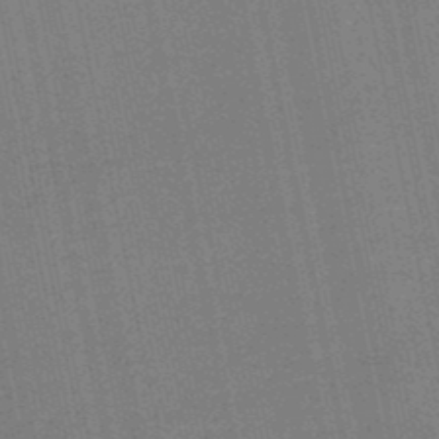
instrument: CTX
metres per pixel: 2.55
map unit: HNb
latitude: -49.2187
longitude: 59.7666
